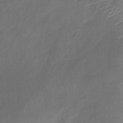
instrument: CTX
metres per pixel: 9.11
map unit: lHb
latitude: -39.1998
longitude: 74.6897
